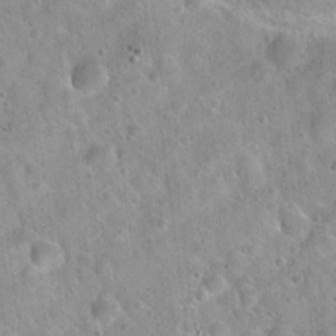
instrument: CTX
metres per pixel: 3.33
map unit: Hto
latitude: 21.7450
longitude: -52.9892
